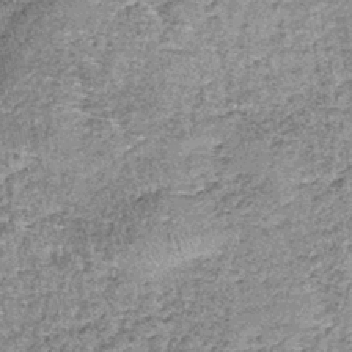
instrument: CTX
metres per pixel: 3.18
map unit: lHb
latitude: -38.5007
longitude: 64.8975
